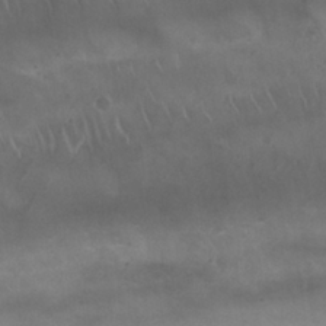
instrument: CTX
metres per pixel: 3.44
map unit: Nhu
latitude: 26.5735
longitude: -53.3860
